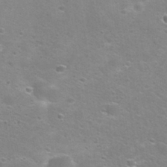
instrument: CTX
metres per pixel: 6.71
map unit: Nhu
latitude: 29.3670
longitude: -49.2348
